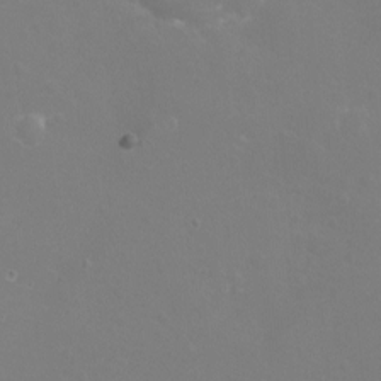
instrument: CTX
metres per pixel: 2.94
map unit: eHh
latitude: -12.1417
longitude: -60.2522
